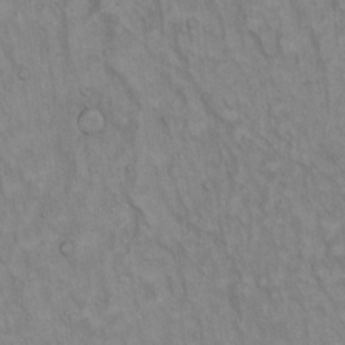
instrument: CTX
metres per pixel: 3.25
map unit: Hto
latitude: 14.7058
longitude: -60.7246
